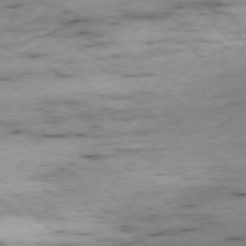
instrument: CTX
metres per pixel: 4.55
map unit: Ap
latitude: -76.7085
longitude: -87.1403
